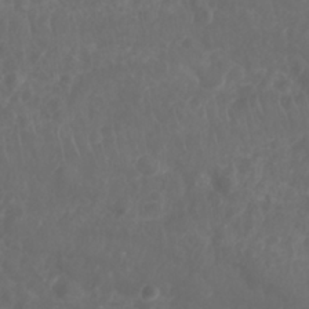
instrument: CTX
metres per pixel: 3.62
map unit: Nhu
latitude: 26.2145
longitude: -62.8380
